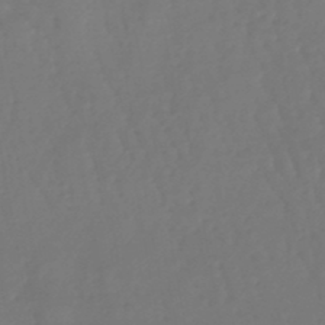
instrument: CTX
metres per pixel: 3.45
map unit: eHb
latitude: -47.0486
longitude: 79.1620
